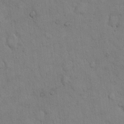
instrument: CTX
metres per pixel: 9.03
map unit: Hto
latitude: 9.4238
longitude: -61.1970
